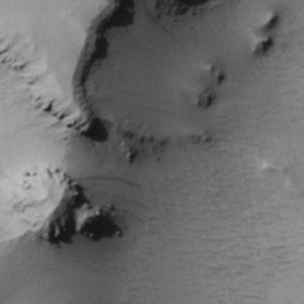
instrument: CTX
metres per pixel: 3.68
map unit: Htu
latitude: -0.0661
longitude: 173.4265
